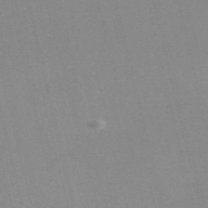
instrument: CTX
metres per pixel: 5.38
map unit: Nve
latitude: -57.5966
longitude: 63.3509
